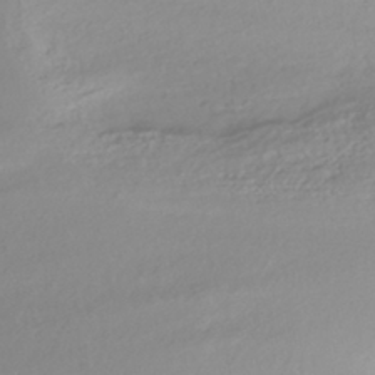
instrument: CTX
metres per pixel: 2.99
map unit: HNhu
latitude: -43.5399
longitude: 104.1794
